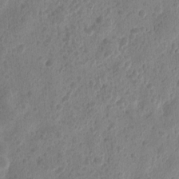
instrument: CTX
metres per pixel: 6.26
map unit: eHh
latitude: 10.2145
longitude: -73.8206
